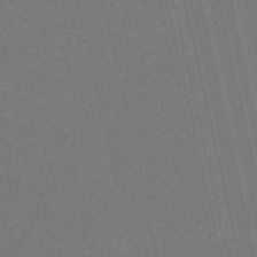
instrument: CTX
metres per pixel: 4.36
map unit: HNb
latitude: -50.1417
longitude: -47.7828
